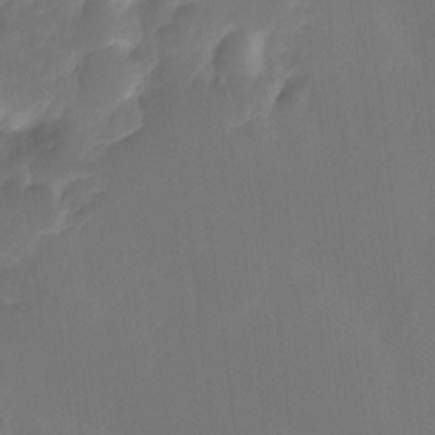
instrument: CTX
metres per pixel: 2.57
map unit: Ht
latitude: -14.6519
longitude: -57.2159
